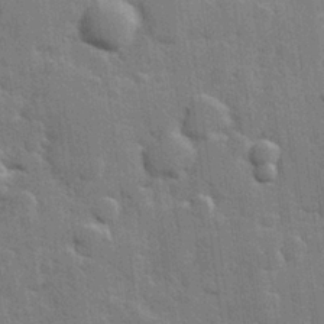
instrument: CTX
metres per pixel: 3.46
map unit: Hve
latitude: 25.6882
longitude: 149.5022
